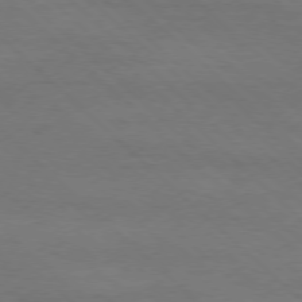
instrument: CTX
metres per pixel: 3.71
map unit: Ap
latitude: -77.9745
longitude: -68.8002
